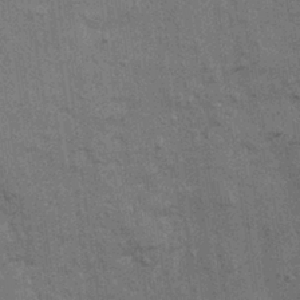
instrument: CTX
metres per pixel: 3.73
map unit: Nhu
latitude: -0.4818
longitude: -15.5938
